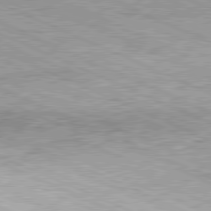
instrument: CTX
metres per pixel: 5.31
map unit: Hpe
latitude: -81.8800
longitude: 10.8030
